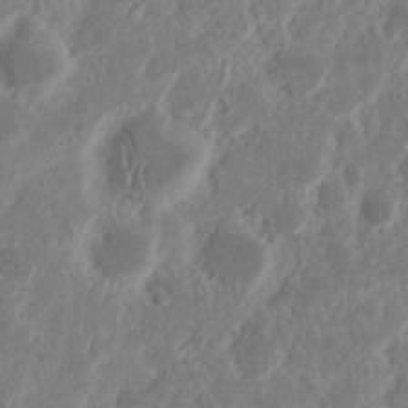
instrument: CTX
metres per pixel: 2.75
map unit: Nhu
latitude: 15.2348
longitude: -73.8395
